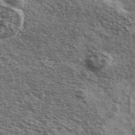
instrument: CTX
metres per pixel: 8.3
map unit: Ave
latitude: 39.5182
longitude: -108.0822
